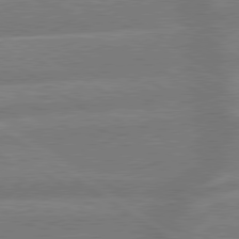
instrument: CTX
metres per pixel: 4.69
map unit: lApd
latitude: 79.5749
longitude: -164.7624
